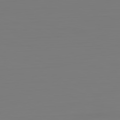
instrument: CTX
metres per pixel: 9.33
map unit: Hpe
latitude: -82.5196
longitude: 9.4265
